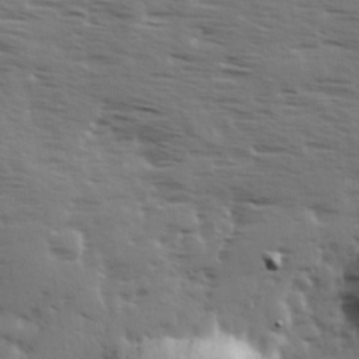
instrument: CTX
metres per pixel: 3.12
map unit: Ave
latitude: 14.2712
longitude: -103.0080
